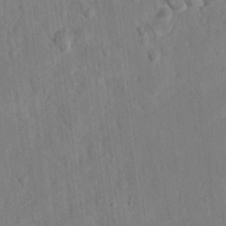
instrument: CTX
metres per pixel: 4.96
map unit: eHh
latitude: 24.6868
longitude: -80.1956
